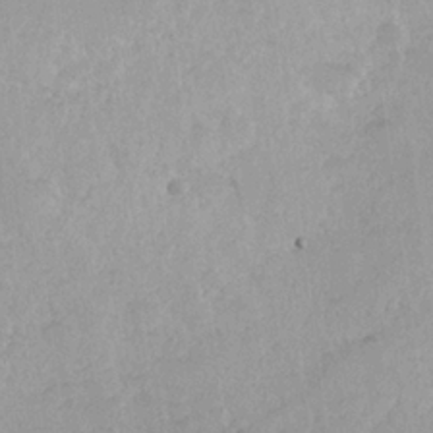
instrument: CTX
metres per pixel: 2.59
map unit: Hve
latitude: 24.5545
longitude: 145.1431
